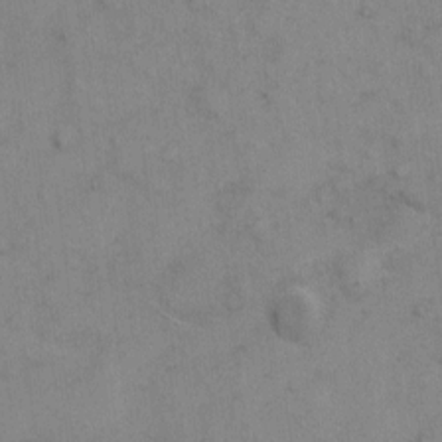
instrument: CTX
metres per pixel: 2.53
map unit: Hto
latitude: 6.1200
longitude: -61.9717
